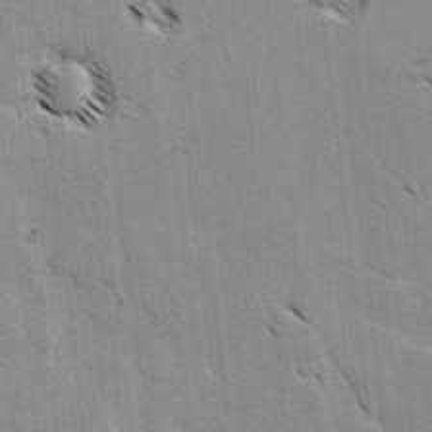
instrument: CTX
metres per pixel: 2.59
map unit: lAvf
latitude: -4.6896
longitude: -113.1592
